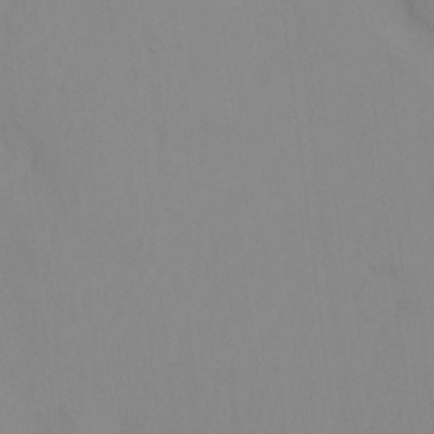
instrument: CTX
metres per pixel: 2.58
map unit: Ht
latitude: 3.8772
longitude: -28.8947
